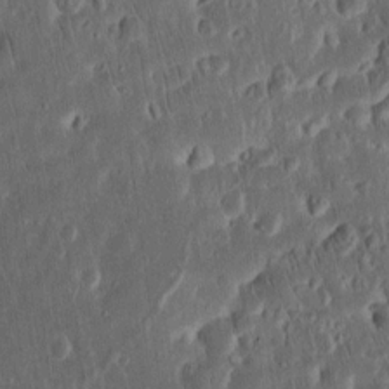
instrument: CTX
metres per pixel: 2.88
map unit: Ht
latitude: 11.5182
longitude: -75.1592
